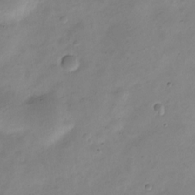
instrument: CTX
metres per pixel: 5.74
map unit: Nve
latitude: -23.4266
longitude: 105.6533
